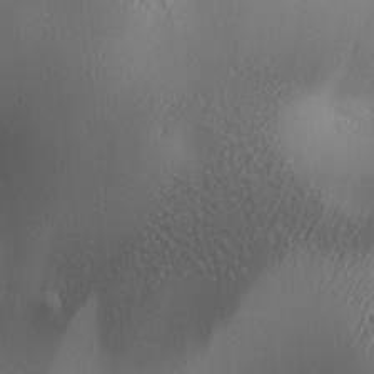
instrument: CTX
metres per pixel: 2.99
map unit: lAa
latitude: 2.4979
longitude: -116.8758
